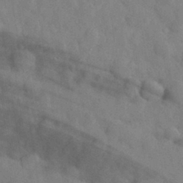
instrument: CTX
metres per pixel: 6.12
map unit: eHh
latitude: 31.1781
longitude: -71.1403
